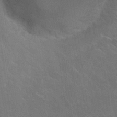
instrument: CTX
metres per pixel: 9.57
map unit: Nhu
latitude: 30.1389
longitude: -51.6693
